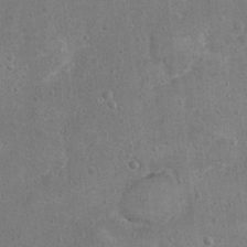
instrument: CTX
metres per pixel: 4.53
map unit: Hto
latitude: 10.9136
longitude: -36.2711
